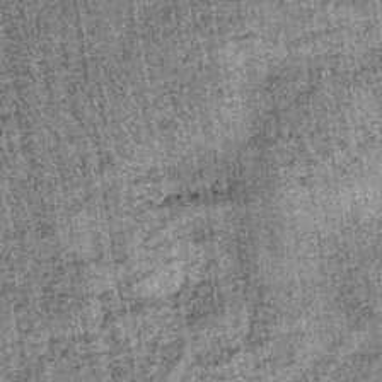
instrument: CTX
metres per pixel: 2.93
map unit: lHb
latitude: -37.8989
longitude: 67.5966
